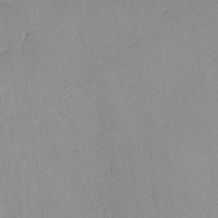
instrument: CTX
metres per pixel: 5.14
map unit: lHvf
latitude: -13.5399
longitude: -102.5546
